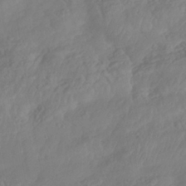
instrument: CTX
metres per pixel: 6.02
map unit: Nhe
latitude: -40.8408
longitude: -110.3090
